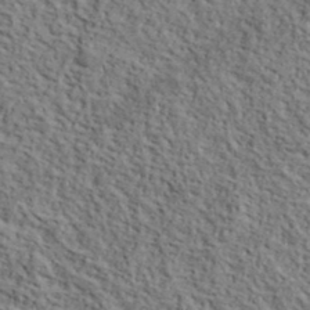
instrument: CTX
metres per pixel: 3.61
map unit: lHvf
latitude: 39.5938
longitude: -87.5182
